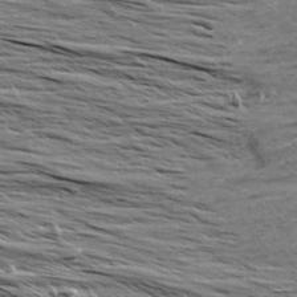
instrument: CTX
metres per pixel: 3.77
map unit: Aa
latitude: 9.1781
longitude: -140.0444
